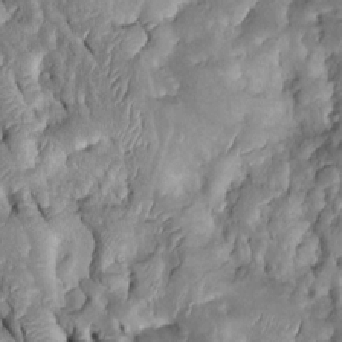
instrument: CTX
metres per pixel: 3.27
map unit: Htu
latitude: -0.7086
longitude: 148.4818
